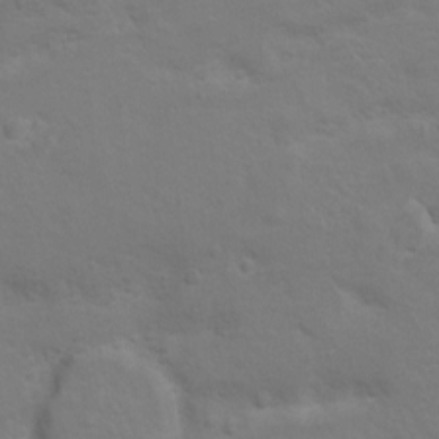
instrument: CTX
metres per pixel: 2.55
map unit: Hto
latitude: 8.5735
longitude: -31.1215
